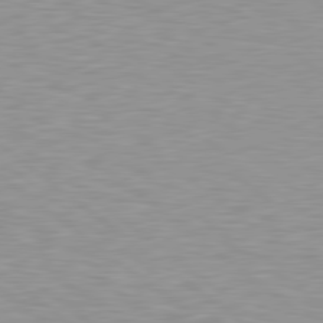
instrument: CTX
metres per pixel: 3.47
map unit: lApd
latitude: 79.3671
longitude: -89.0459
